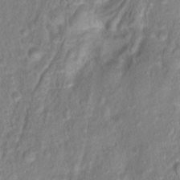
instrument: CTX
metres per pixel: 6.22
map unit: Hto
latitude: 17.0647
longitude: -40.3467
